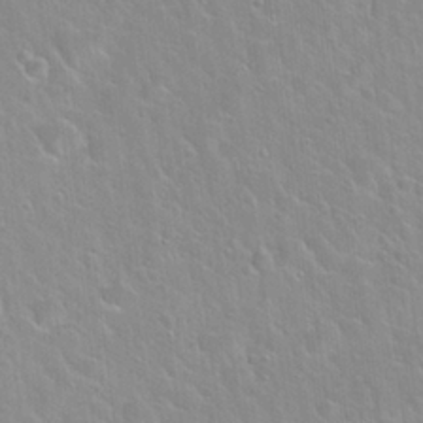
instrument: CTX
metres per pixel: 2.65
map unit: Hto
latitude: 22.1767
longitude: -52.3279
